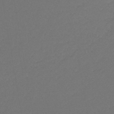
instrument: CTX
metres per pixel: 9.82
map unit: lHb
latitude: -43.7855
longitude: 73.6911
